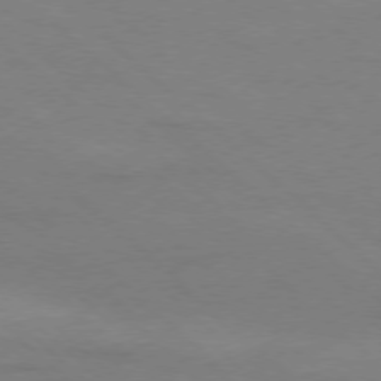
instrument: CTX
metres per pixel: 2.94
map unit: Ap
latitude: -78.0472
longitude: -68.4034
